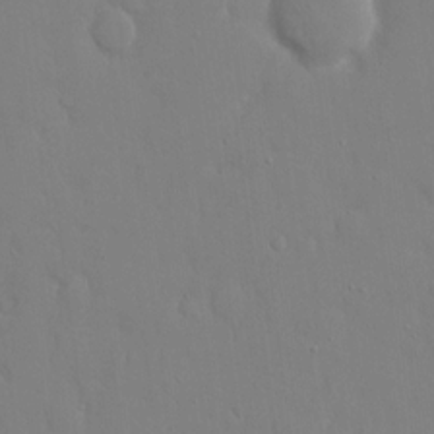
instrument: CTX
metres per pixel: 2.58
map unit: eHh
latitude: 14.9703
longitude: -71.3481
